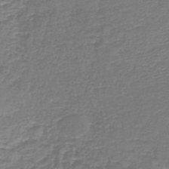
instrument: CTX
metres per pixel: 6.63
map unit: lHb
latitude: -44.1417
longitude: 59.3698
